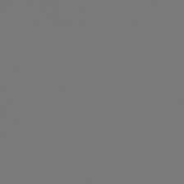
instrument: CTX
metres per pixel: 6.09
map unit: Hpe
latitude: 76.1011
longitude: -130.6680
